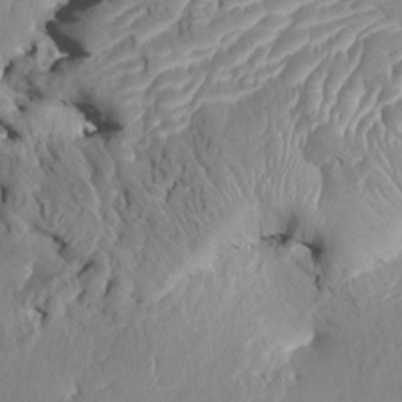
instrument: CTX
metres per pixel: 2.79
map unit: HNhu
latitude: 7.6505
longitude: -1.3481
